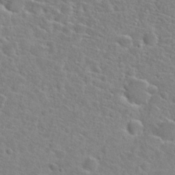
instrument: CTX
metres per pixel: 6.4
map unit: Hto
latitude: 24.9702
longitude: -47.9339
